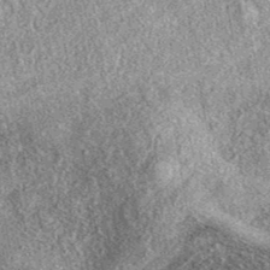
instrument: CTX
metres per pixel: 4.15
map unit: eAb
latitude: 38.6112
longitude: 108.5007
